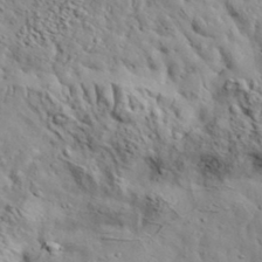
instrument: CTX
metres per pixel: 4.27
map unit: eHh
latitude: 37.2726
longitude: -80.6301
